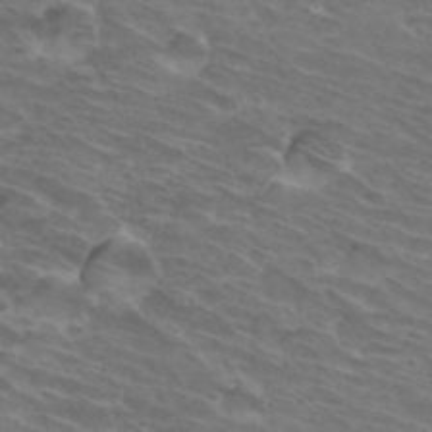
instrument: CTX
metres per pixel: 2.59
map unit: Hto
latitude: 32.5735
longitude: -44.0633
